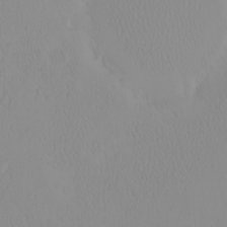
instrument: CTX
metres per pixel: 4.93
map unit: eHh
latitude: -1.7667
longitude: 19.6155
